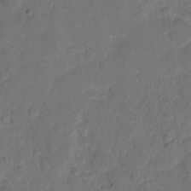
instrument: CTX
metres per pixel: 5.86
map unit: eHh
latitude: 9.4804
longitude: -64.4223
